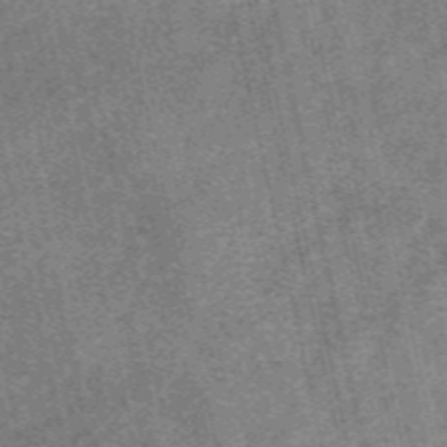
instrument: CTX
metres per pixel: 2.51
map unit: eAb
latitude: 48.1389
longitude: 104.6707
